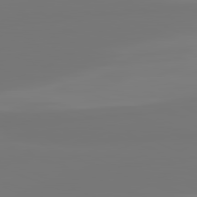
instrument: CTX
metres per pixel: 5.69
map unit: lApd
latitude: 81.8205
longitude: -176.6868
